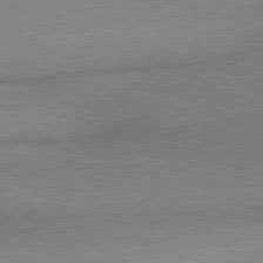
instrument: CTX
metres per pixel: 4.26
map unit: lApd
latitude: 80.3089
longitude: 165.2754
